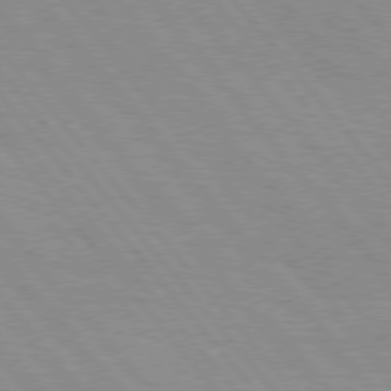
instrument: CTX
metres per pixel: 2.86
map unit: Hpe
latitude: 76.3845
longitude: -153.1970
